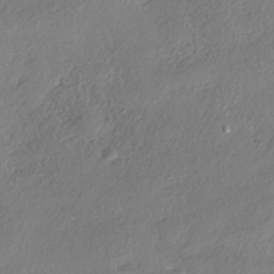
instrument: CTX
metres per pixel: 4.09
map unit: eHh
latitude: -41.5021
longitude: 121.5966
